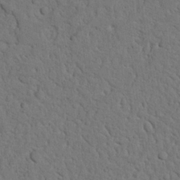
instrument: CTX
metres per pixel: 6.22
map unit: Nhu
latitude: 21.2726
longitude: -76.8758
